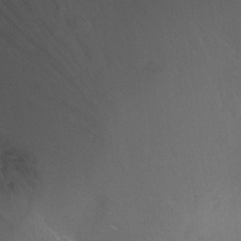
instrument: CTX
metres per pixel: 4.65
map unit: Ht
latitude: -7.9556
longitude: -35.8205
